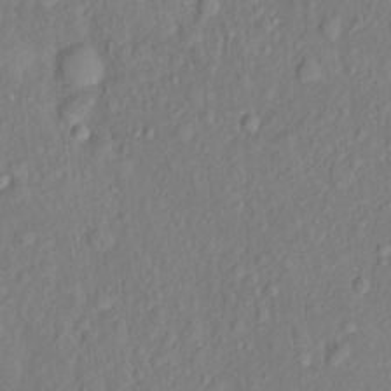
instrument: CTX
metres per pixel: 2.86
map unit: Nhu
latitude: 1.3103
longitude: -14.3090
